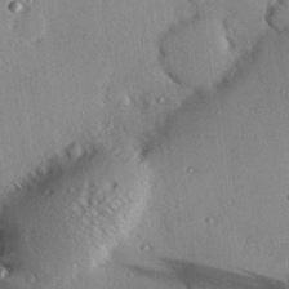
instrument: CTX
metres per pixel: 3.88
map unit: eHh
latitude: 22.7435
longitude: -89.9717
